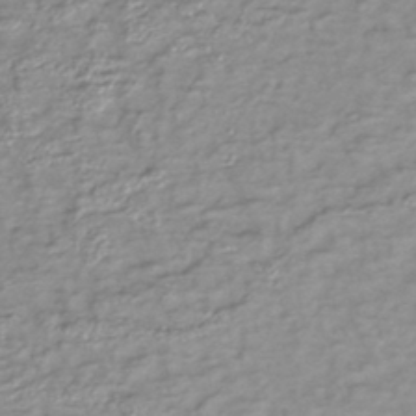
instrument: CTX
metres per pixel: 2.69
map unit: lHb
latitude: -41.2565
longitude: 75.8612
